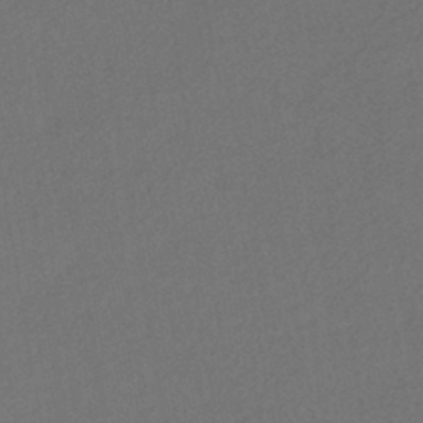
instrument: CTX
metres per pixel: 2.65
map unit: eHh
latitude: -42.7652
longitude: 120.5384
